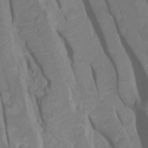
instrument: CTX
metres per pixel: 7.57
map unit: Htu
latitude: -5.4265
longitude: 138.4440
